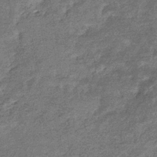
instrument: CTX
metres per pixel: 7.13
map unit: eHb
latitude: -38.0094
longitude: 79.3698
